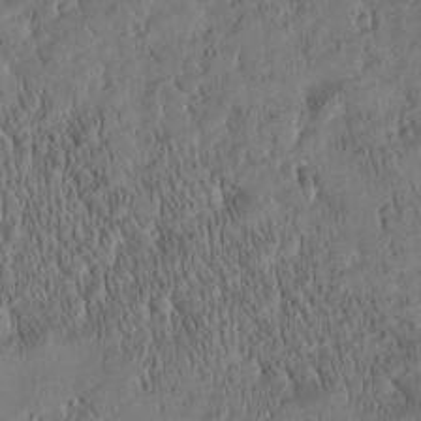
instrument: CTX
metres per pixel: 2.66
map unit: Htu
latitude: -4.4440
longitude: 174.9541
